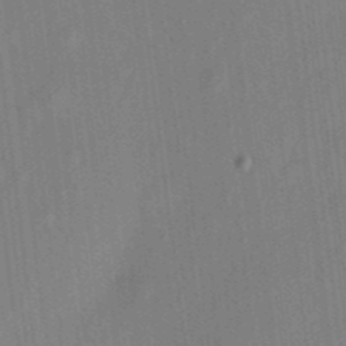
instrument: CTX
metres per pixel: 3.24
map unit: eHh
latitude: 4.5735
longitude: -74.1200
